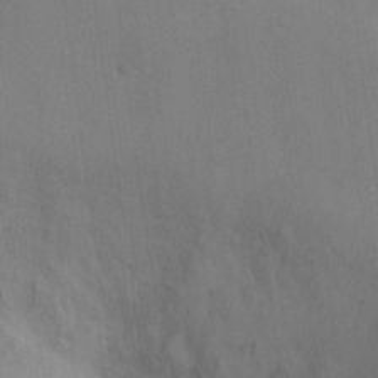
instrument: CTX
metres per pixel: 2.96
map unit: Hto
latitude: 7.1214
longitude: -37.7261
